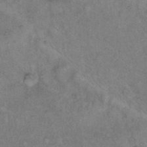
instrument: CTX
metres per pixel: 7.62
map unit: Hto
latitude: 12.1200
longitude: -60.8569
